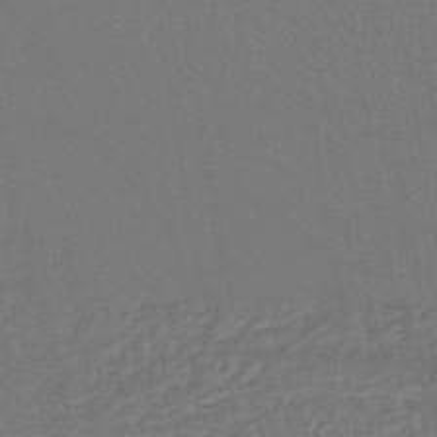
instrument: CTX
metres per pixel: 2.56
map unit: lHb
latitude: -42.2739
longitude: 75.0865
